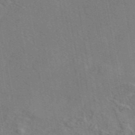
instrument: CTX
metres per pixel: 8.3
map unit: eAb
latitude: 45.5182
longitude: 109.9556
